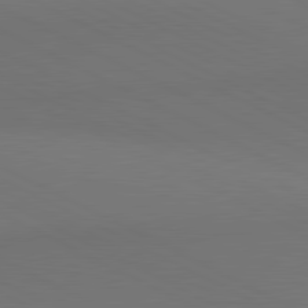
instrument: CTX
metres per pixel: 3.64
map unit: lApd
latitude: 80.9514
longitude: 138.3684
